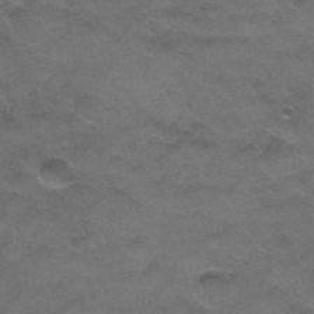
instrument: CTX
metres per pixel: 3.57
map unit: Nhu
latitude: 26.2334
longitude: -53.8772
